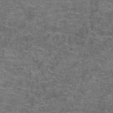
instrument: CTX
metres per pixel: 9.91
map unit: Hto
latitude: 39.4993
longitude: -41.6127
